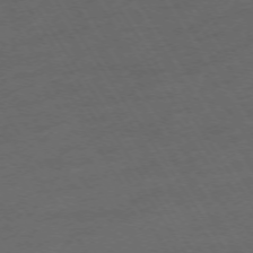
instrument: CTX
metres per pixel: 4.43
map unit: Ap
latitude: -74.2551
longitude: -75.5560
